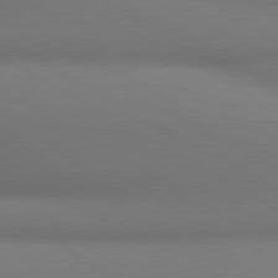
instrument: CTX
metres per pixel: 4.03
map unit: lApd
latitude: 80.4790
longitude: 130.1417
